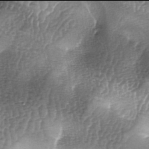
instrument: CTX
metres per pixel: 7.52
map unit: lAa
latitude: -6.0094
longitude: -128.1956
